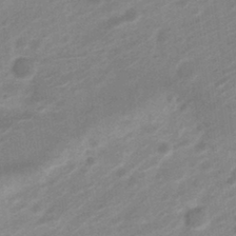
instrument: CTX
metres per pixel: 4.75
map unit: Nve
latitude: -19.6155
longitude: 106.5952
